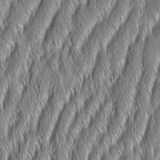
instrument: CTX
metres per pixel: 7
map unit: Aa
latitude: 7.2348
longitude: -130.5357
